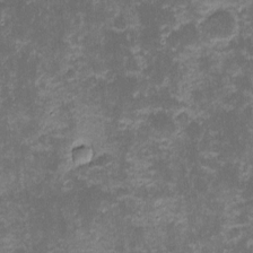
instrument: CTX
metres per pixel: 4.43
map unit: eHh
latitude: -1.6533
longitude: -86.2900
